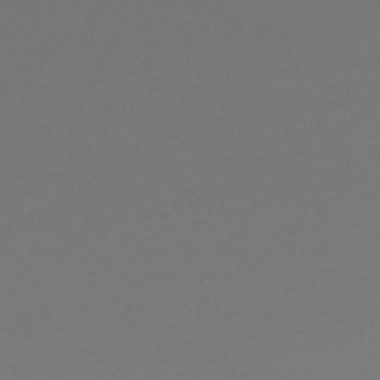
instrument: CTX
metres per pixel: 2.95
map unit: lHb
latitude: -47.1620
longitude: 66.5196
